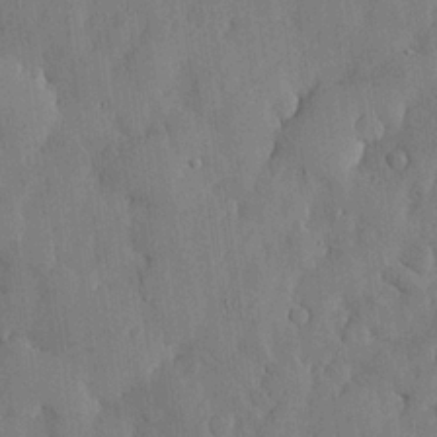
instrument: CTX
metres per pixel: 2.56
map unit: lHvf
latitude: 18.3467
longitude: -112.9136
